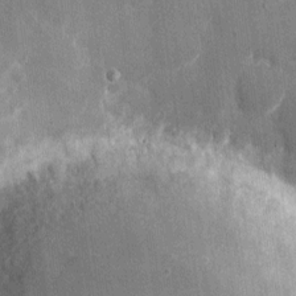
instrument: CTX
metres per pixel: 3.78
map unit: eHh
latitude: 7.6127
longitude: -68.1389
